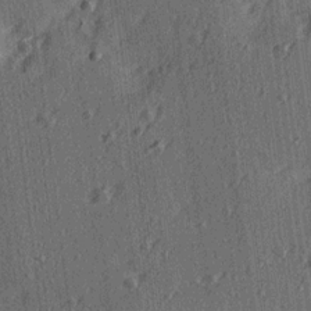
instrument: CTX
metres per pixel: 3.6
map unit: Ave
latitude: 15.2726
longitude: -105.2915
